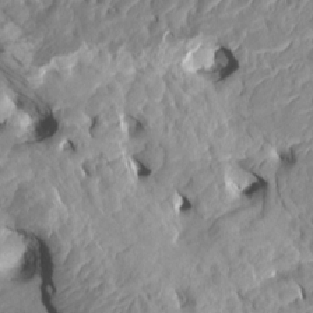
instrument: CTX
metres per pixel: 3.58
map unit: HNhu
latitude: 5.1970
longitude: -2.3278
